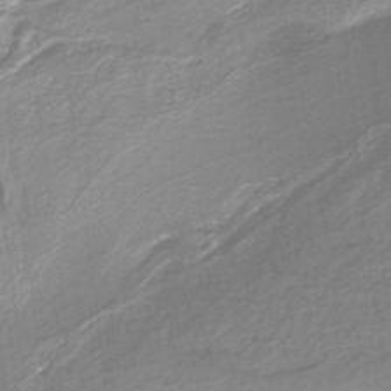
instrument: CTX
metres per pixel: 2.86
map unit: lHb
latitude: -40.0661
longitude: 52.7841
